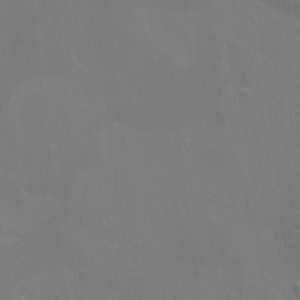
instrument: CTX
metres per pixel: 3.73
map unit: HNhu
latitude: 5.4993
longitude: 4.2739
